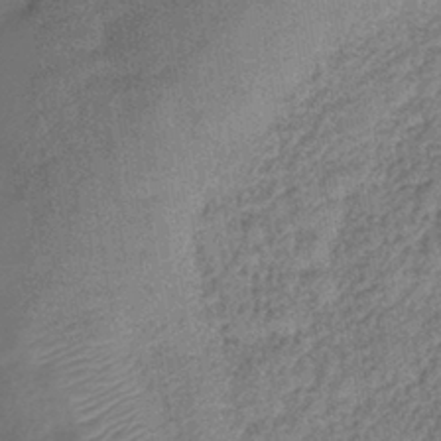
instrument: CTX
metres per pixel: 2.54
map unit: eHb
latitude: -41.3321
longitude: 81.9178
